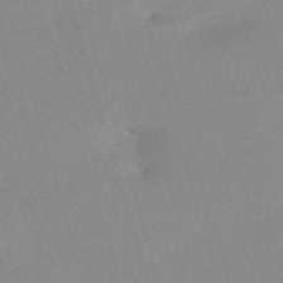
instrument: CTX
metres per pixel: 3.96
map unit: eHh
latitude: -61.5210
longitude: 50.1417
